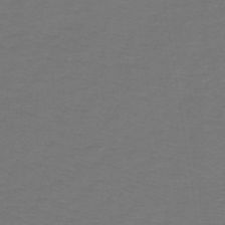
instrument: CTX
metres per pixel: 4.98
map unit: lHb
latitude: -43.6532
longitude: 56.4440
